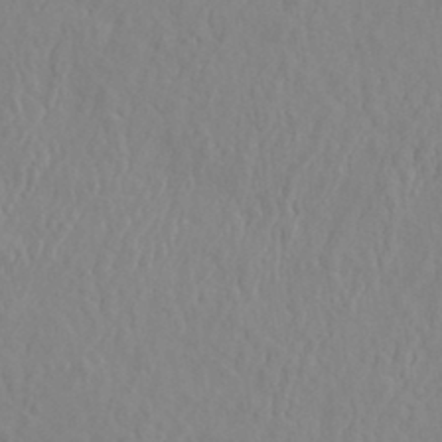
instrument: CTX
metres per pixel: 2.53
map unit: eHh
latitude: 33.9528
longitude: -132.8569
